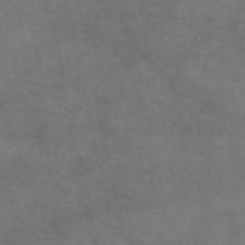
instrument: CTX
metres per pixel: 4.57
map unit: eAb
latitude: 50.5167
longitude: 106.4251
